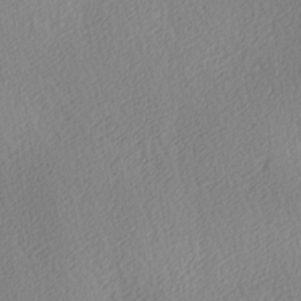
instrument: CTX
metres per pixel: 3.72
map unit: Ave
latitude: 3.8772
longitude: -112.8002
